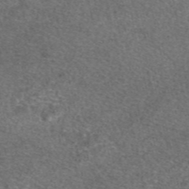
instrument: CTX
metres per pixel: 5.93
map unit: eAb
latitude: 47.5183
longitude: 107.5022
